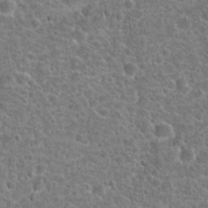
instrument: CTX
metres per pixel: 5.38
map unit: Hto
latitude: 22.4790
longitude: -47.8017
